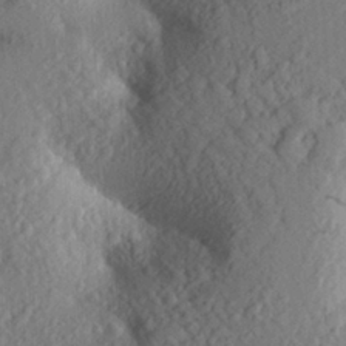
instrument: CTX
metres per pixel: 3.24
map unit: Aa
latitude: 24.1199
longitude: -150.6112
